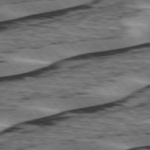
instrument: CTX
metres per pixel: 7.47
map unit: lApd
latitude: 76.1577
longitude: -78.5357
